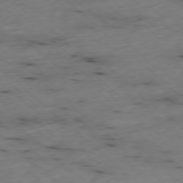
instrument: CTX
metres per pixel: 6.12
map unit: Ap
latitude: -77.5399
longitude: -89.7072
